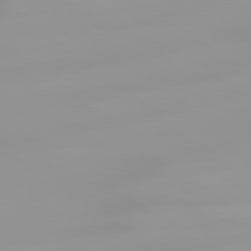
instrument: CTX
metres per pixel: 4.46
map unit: Ap
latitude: -78.8030
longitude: -95.8584
